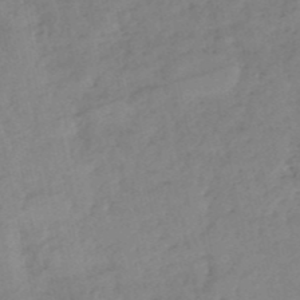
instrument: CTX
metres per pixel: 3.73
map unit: eHh
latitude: -52.3306
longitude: -24.4034
